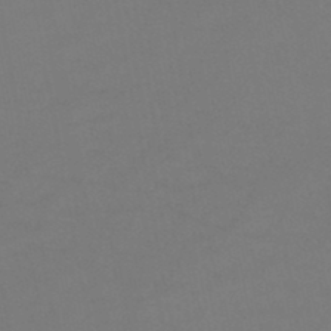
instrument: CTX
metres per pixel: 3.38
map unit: HNb
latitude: -46.9541
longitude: -35.5560
